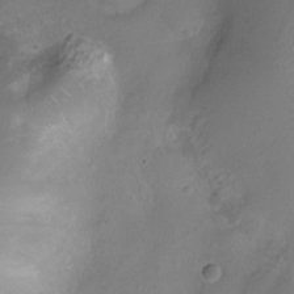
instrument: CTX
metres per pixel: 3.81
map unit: Ht
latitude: -7.0486
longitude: -19.2726
